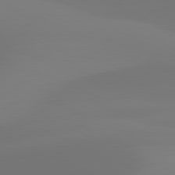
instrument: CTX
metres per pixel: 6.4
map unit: lApd
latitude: 81.7450
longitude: 128.4440
